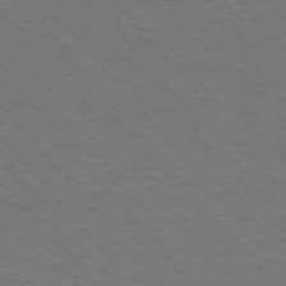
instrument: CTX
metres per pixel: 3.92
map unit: Ap
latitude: -76.1984
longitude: -61.9528
